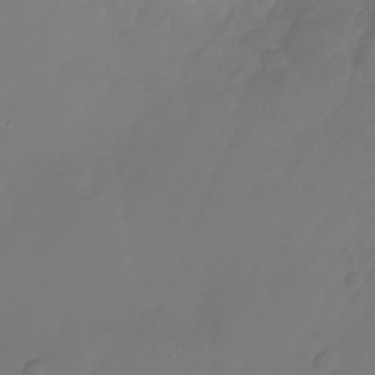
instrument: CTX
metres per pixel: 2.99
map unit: Nhu
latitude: -26.4440
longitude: -71.4426
